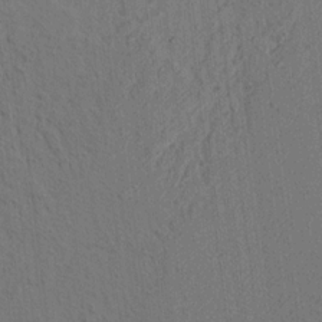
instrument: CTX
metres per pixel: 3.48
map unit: lAvf
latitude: 7.4993
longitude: 164.6141
